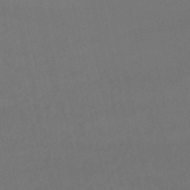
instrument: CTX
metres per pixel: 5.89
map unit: lHb
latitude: -46.6896
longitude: 66.8408
